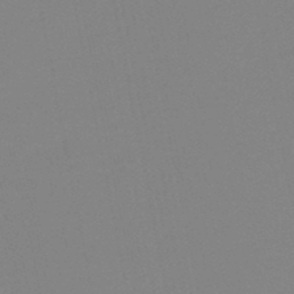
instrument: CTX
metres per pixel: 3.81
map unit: HNb
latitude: -45.9745
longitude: -43.3860
